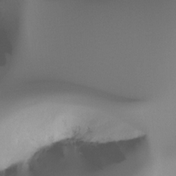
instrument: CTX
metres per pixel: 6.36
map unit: Ht
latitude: -16.4818
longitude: -45.8583
